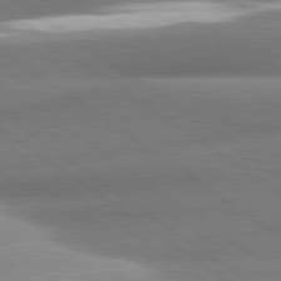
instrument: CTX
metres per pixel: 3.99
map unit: lApd
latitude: 80.9892
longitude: -157.8772
